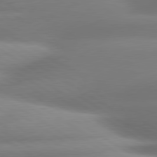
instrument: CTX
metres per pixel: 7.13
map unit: lApd
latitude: 80.6490
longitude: -160.9891
